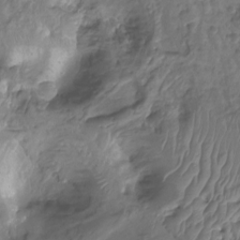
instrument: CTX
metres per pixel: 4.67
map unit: Nhu
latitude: -15.4266
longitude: -26.6680
